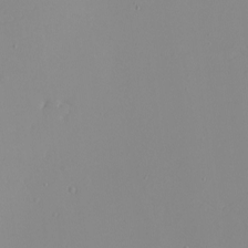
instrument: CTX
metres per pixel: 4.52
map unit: eHh
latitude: -6.3684
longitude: -80.4790
